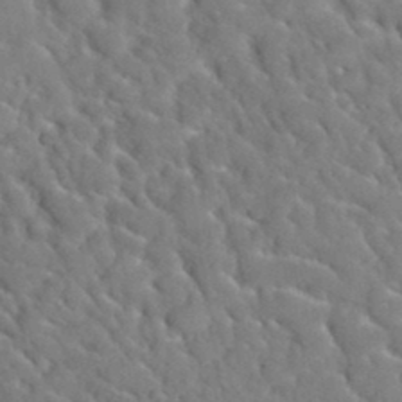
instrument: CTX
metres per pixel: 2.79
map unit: Hto
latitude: 35.8583
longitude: -49.7072
